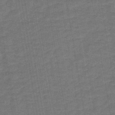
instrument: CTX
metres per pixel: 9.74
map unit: lHb
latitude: -43.1809
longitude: 62.9163
